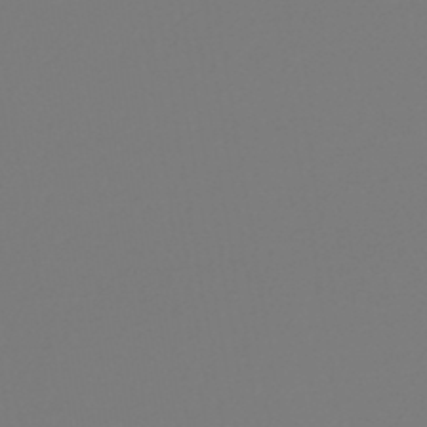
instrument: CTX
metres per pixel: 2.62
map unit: lHb
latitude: -46.7841
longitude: 72.5951
